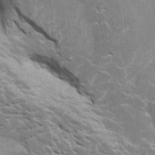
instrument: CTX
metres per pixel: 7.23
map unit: Htu
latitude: 2.7435
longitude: 142.2928
